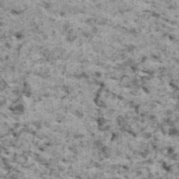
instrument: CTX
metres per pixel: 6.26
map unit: HNhu
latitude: 1.6127
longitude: 4.8408
